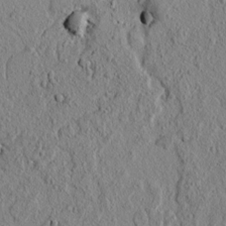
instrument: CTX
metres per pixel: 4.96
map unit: lAvf
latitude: 6.1200
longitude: 165.8234
